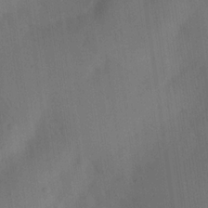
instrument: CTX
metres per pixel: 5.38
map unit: Ave
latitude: 21.3860
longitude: -138.1389
